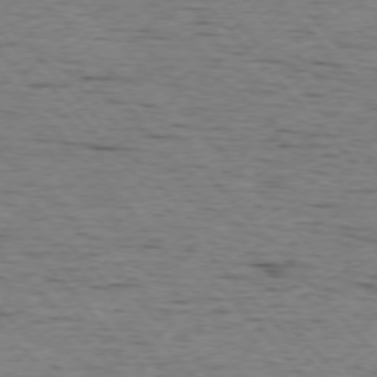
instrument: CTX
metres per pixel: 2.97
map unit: Ap
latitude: -76.2739
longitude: -95.0648
